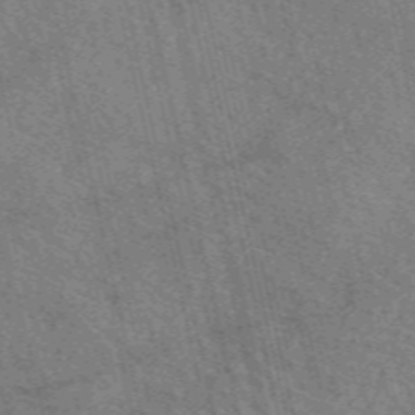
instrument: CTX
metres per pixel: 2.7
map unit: eAb
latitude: 51.1403
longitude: 113.5588
